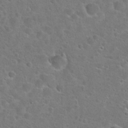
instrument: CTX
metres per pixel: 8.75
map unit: Hto
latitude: 23.4804
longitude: -46.7058
